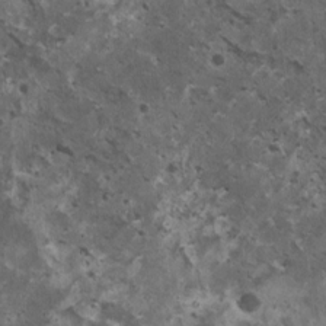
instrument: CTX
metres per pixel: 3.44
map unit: HNhu
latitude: 3.0269
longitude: 5.4454
